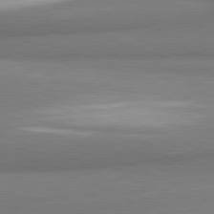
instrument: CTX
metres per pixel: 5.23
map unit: lApd
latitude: 81.6694
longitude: 164.9353
